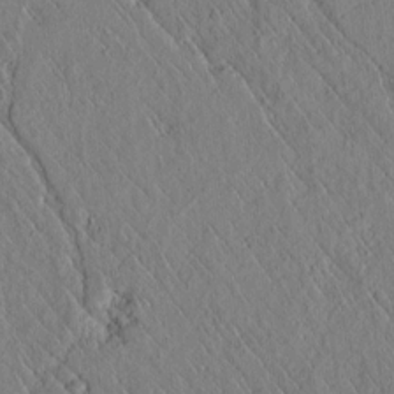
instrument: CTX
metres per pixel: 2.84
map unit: lAvf
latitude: 6.6490
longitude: 159.6910
